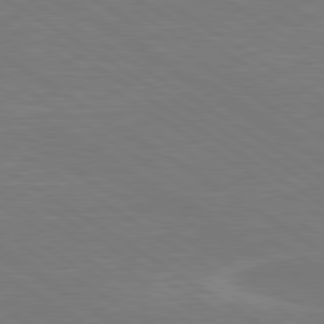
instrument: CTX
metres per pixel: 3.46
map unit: lApd
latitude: 79.7828
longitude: -125.8016
